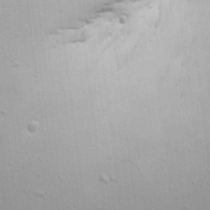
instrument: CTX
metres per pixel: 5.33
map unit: Aa
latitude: 18.3467
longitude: -141.6127
